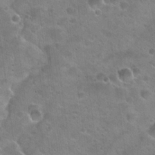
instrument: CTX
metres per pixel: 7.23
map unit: Hto
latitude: 22.2711
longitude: -53.8017
